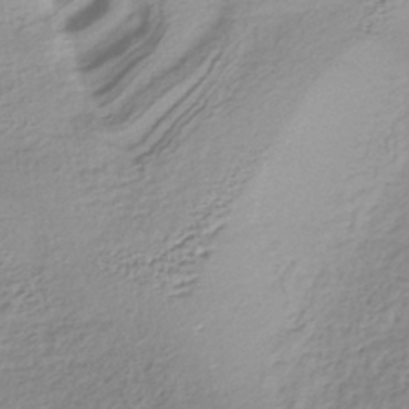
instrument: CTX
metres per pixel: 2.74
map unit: lHb
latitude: -38.1606
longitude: 68.1038
